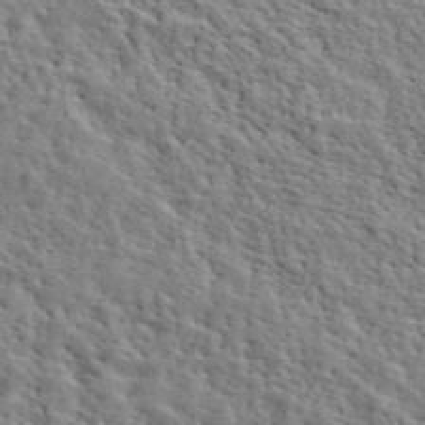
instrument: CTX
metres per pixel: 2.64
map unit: lHvf
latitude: 40.5734
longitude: -85.7828
